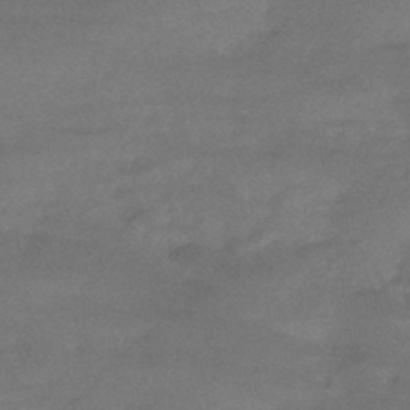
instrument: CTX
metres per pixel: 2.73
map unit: HNhu
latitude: -43.1620
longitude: 94.9730
